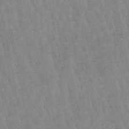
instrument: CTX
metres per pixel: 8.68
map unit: lHb
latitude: -48.4251
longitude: 78.1228
